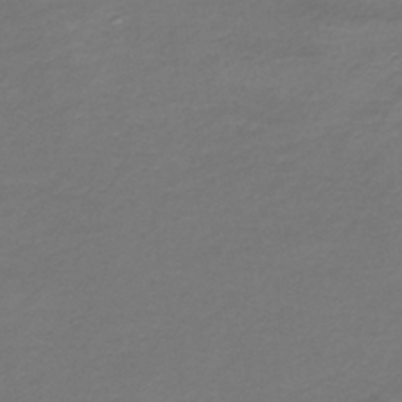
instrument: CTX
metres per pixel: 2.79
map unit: HNb
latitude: -43.2564
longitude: 52.3684
